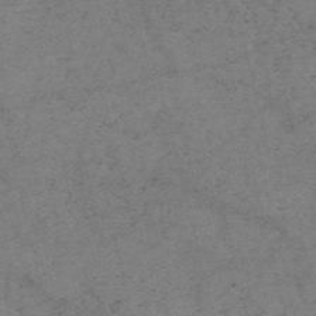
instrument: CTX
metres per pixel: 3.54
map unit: HNb
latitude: -54.9353
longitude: -47.3482
